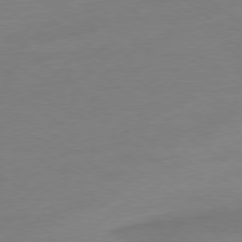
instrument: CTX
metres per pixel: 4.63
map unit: Ap
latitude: -79.1431
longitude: -98.6112
